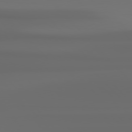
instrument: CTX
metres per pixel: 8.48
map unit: Hpe
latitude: 76.8569
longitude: -133.3104
